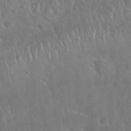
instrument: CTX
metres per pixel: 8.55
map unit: Nhu
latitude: 27.4238
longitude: -62.4979
